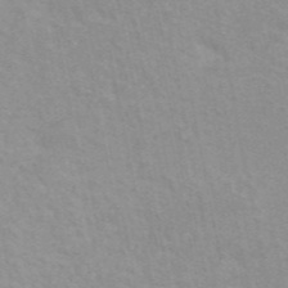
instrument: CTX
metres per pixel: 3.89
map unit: ANa
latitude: 46.0255
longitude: 26.1416
